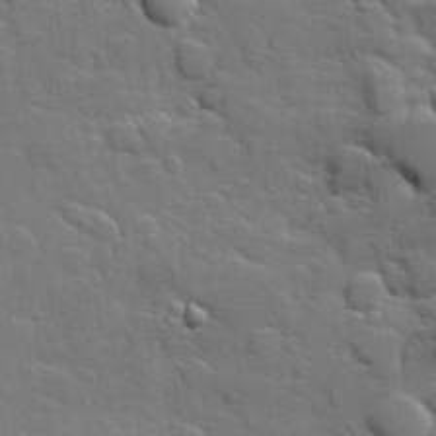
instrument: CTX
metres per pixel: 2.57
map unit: Hve
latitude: 24.8757
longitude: 148.6141
